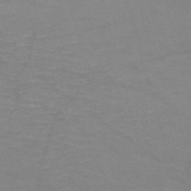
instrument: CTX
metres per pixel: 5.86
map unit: HNb
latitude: -49.6155
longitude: -46.5357
